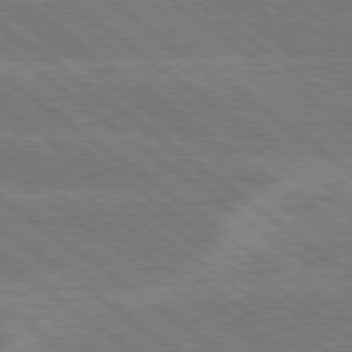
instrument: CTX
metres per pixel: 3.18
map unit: Hpe
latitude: 78.9325
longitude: -161.0647
